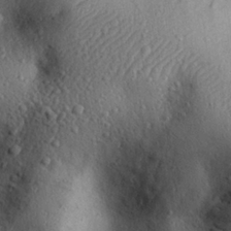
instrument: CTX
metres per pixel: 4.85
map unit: eHh
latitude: 25.4426
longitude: -76.9136
